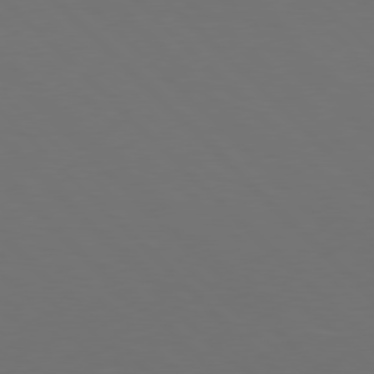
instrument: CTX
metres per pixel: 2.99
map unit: Hpe
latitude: 77.6316
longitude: -169.4805
